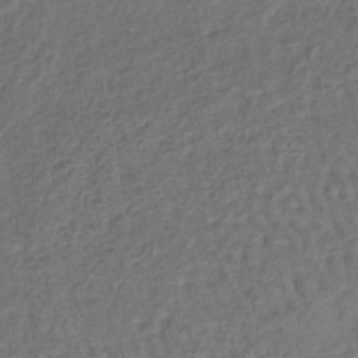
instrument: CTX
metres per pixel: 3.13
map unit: lHb
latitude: -37.5021
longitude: 59.7099
